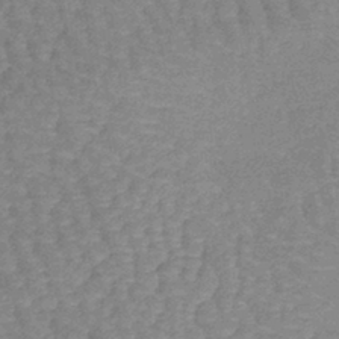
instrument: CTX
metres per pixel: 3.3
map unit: lHb
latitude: -41.0297
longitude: 66.4251
